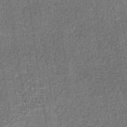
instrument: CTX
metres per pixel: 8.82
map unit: HNb
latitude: -32.2740
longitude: 58.0660
